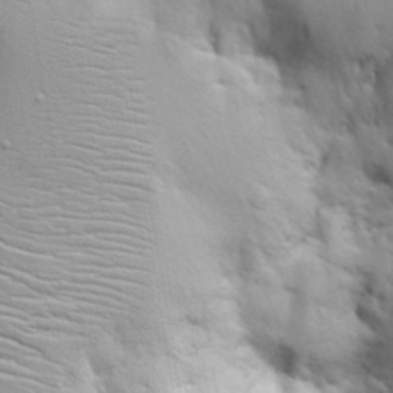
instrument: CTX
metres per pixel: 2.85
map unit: lAvf
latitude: 16.4979
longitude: -125.7638
